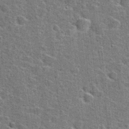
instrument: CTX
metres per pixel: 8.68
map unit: Hto
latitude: 24.1011
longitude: -47.6316
